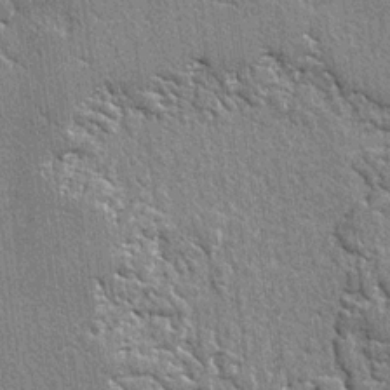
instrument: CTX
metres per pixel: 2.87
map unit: lAvf
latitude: -4.6896
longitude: -109.4804
